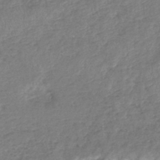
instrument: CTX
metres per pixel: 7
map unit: lHb
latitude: -41.3698
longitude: 79.1431
